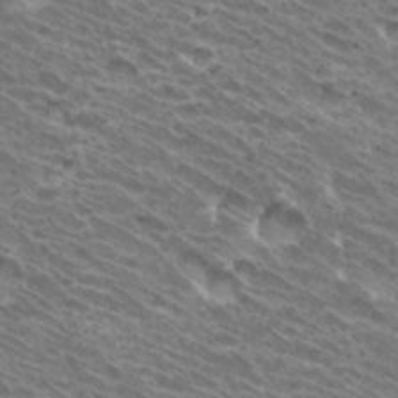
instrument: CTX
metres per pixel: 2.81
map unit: Hto
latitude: 33.0081
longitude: -40.8380
